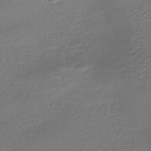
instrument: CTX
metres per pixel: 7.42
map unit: HNhu
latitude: -45.7100
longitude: 93.6533
